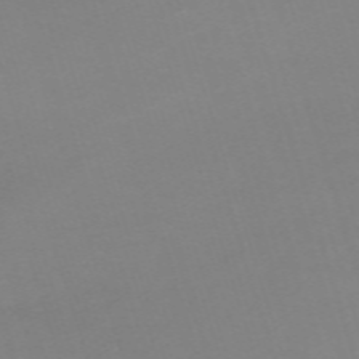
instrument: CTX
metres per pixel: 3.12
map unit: eHh
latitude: -62.4251
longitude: 49.2754
